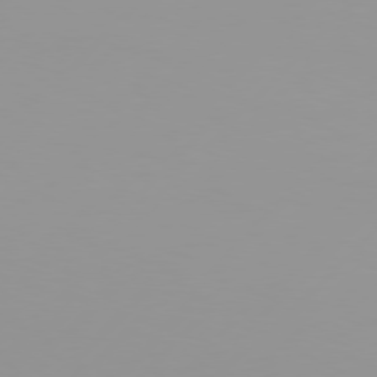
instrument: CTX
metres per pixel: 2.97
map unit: Hpe
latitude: 77.0458
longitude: -138.7813
